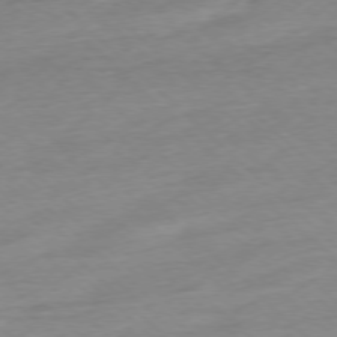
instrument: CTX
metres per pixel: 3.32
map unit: Ap
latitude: -77.3699
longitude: -97.8205
